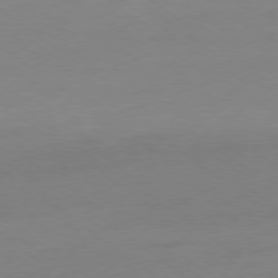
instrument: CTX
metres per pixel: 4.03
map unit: Ap
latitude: -79.1809
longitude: -98.2900
